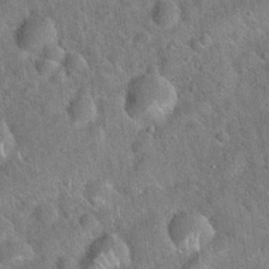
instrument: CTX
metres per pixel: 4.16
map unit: Hto
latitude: 20.1767
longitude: -52.7058
